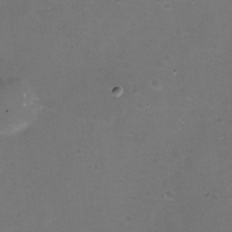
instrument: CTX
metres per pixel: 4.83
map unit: eHh
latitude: -11.5399
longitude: -61.2537
